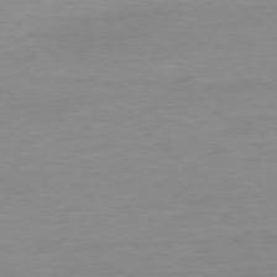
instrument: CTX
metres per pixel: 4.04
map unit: Ap
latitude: -78.0850
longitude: -87.9339
